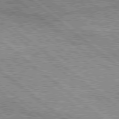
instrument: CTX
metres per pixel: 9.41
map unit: Hpe
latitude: 78.4223
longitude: -120.6869
